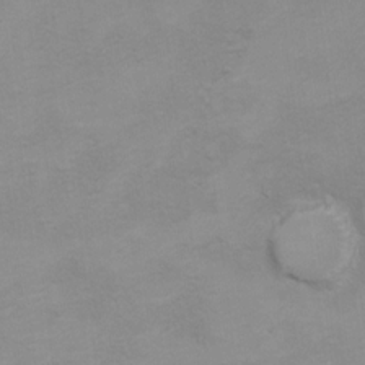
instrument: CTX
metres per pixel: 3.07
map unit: Ht
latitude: 10.8380
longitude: -32.7057
